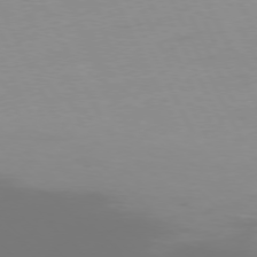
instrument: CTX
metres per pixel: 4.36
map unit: Ap
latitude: -77.0864
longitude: -72.7813
